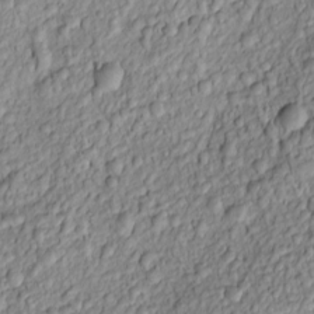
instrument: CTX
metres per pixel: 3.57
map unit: Htu
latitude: -6.2172
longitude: 155.8233
